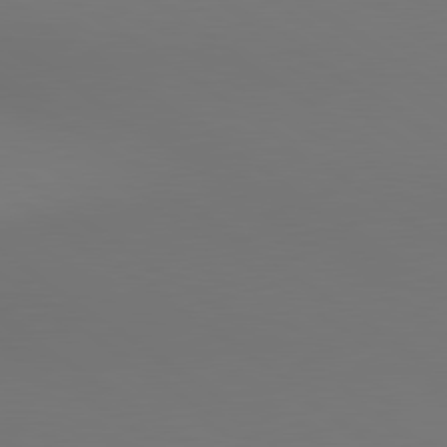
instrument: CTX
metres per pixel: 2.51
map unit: lApd
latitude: 80.6490
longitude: 152.7841
